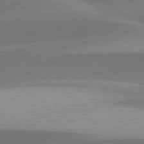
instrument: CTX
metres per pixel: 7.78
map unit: lApd
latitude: 79.7261
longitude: -94.1011
